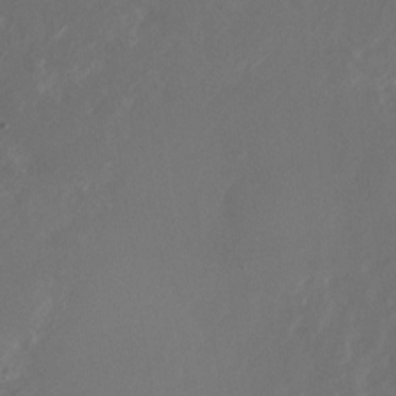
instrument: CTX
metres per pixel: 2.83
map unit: Nhu
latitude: -27.9745
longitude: -72.9136
